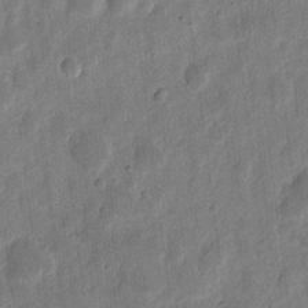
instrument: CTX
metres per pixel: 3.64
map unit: eHh
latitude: 7.4426
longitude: -71.4615
